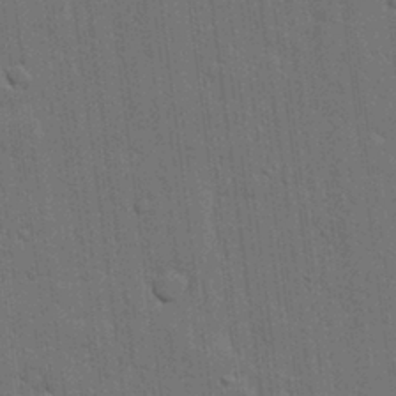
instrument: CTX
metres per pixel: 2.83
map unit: lHvf
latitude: 19.1592
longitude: -113.8961
